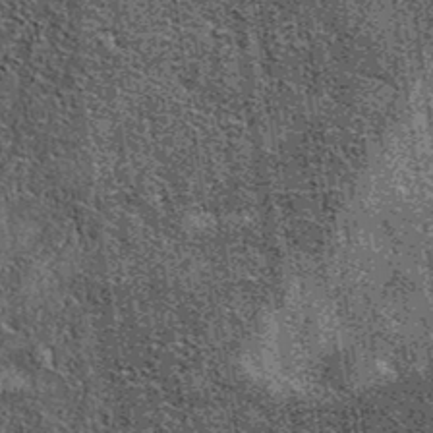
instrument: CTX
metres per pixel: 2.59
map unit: eAb
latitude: 37.0836
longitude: 107.5399
